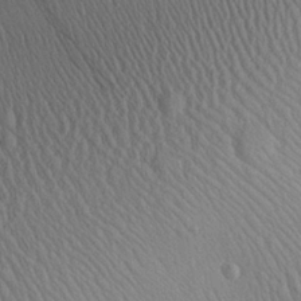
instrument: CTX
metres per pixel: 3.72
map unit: Aa
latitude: 24.3656
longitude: -135.3481
